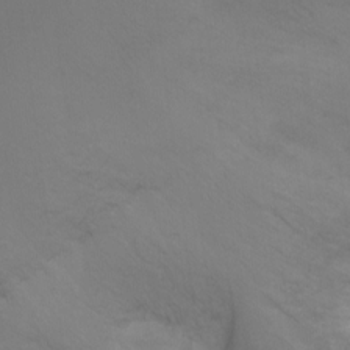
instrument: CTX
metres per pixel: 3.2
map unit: Ht
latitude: -6.1983
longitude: -34.8002
